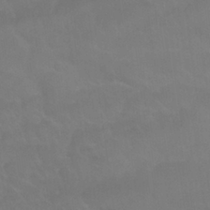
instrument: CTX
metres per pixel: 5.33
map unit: Nhu
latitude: 27.1592
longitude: -54.4034
